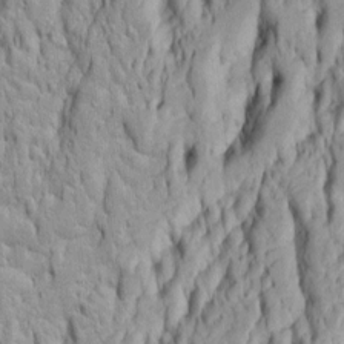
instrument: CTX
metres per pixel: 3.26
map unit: Htu
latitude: -5.6910
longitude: 151.5021
